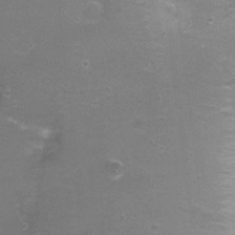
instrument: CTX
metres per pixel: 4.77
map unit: Nhu
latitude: 2.6112
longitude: -17.5182
